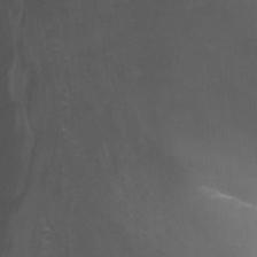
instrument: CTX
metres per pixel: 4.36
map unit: Nhu
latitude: -12.9542
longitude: -65.5938
